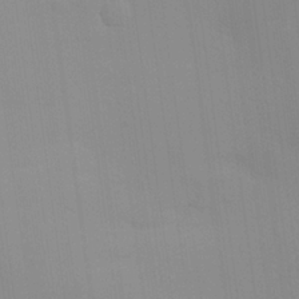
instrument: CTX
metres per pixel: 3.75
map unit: Aa
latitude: 24.4601
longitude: -145.5182
